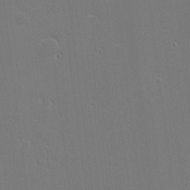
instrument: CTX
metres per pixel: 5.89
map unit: eHh
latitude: -4.0661
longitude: -82.6301
